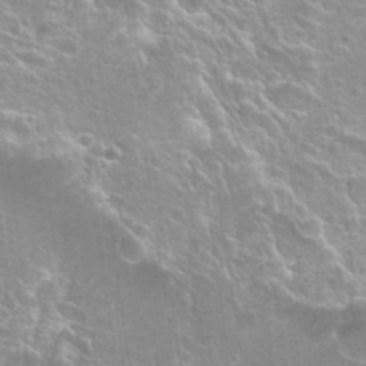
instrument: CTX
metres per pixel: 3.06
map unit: Hto
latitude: 20.5735
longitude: -37.6694
